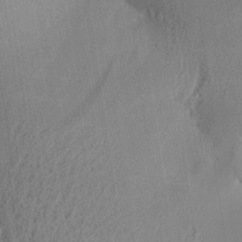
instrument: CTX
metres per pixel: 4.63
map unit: Aa
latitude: 26.7057
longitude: -134.0255
